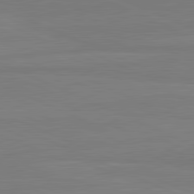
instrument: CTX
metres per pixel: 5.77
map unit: lApd
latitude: 82.0255
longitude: 167.0486
